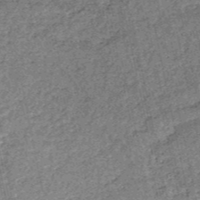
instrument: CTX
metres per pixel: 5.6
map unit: HNb
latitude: -53.4076
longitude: -48.8002
